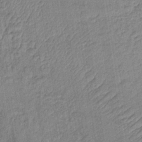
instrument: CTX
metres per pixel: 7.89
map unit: lHb
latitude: -35.6344
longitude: 65.8234
